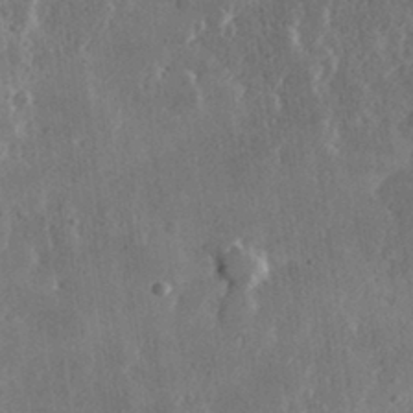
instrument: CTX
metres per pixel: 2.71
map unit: lHvf
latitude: 31.8206
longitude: -91.6316
